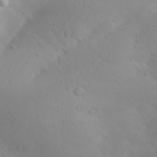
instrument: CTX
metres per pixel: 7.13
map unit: Aa
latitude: 29.0080
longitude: -146.3657
